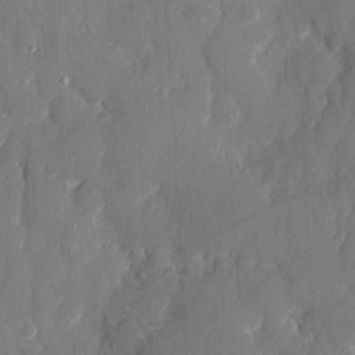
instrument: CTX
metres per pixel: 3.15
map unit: eHh
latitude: 6.8758
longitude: -68.9892
